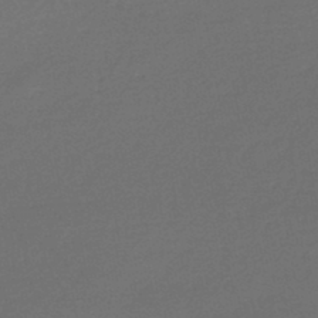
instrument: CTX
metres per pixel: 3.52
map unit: lHb
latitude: -46.2550
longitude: 63.1053
